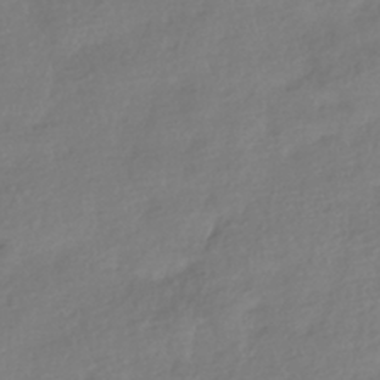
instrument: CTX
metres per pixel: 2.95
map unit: HNhu
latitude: -41.0108
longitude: 97.8423
